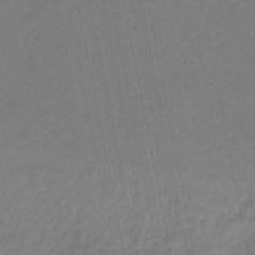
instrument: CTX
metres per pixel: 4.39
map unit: eHb
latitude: -45.2754
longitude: 87.7856
